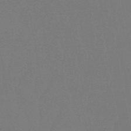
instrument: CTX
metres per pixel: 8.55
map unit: eHb
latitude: -50.7274
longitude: 74.3685
